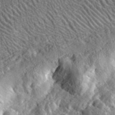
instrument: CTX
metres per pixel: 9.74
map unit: lHvf
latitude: 34.4223
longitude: -87.1592
